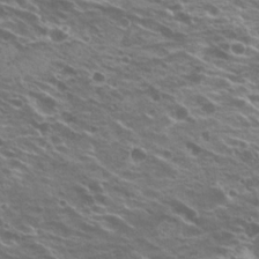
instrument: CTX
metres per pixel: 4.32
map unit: Hto
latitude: 21.5371
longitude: -31.6505
